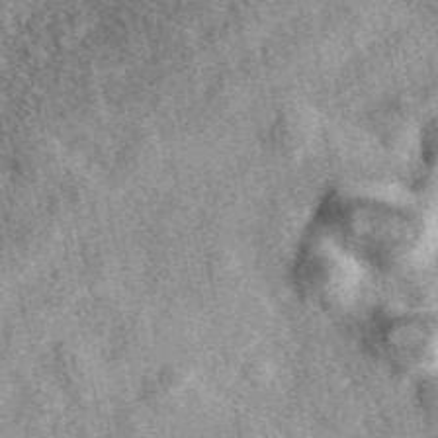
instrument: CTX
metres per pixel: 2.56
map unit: eAb
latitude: 39.2915
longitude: 109.7478
